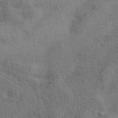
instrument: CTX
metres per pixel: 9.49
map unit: eAb
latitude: 41.3670
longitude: 103.7667
